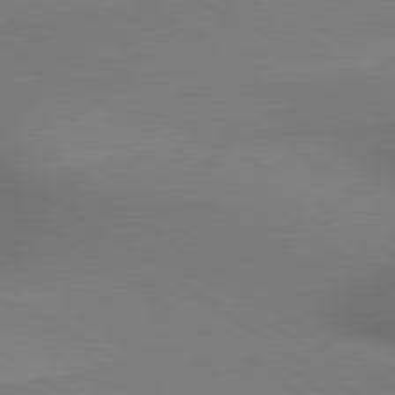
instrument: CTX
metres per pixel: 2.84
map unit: lApd
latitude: 79.5182
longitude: 178.7652
